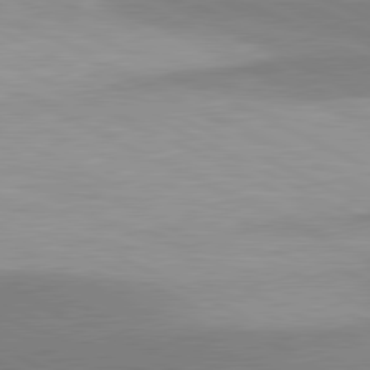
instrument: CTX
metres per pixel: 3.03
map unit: lApd
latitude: 80.9136
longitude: 157.0864
